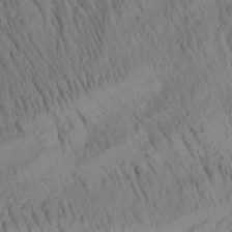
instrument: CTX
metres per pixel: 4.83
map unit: Aa
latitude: 26.6113
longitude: -142.0255
